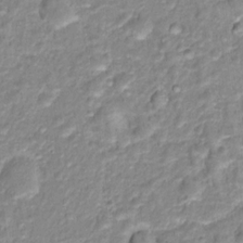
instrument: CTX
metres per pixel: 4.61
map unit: Hto
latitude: 16.4979
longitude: -37.2537
